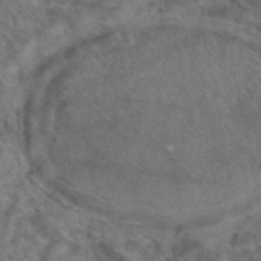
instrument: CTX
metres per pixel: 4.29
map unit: eAb
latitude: 47.2159
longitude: 109.5399
